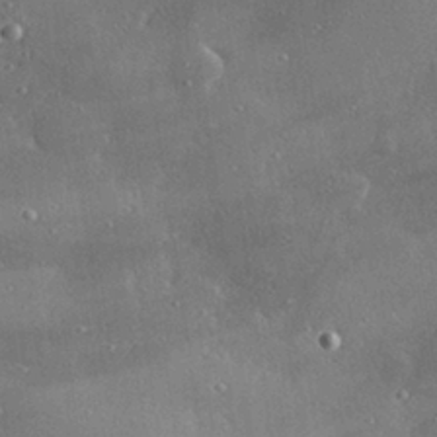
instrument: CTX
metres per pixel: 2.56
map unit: Hve
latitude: 28.8947
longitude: -92.4223
